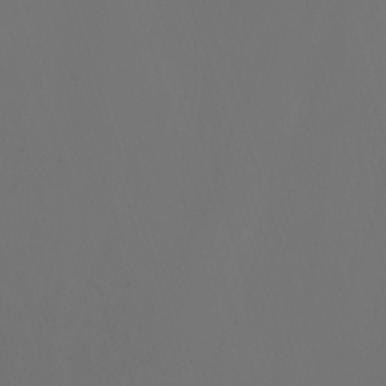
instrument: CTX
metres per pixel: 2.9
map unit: Nhu
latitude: -7.8611
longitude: -81.8394
